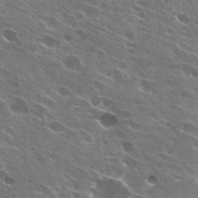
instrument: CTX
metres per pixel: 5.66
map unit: Hto
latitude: 27.9906
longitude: -44.4223
